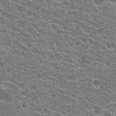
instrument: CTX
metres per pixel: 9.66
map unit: Hto
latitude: 23.8961
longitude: -35.7449
